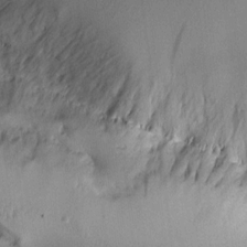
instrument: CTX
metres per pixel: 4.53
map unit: Aa
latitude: 11.1025
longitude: -126.8758
